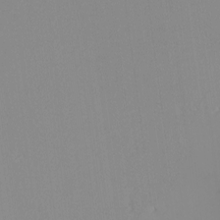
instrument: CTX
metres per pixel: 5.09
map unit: Nhu
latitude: -7.2565
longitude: -89.8395
